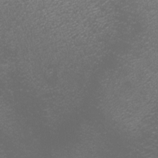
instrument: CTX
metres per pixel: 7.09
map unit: Nhu
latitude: -7.5399
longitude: -91.8394
